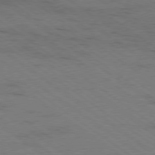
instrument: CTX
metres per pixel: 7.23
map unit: Ap
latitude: -79.3131
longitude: -99.3481
